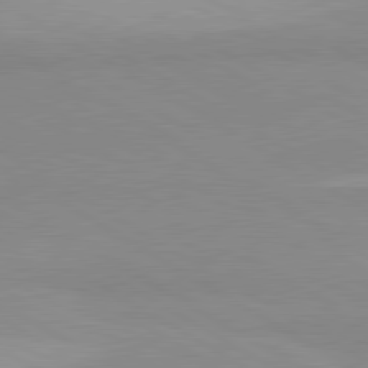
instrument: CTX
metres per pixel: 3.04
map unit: lApd
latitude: 80.4601
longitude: -178.8947
